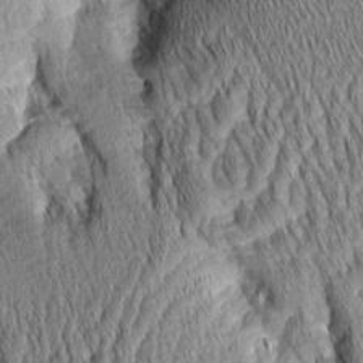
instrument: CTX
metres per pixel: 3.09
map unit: Aa
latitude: 6.1389
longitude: -129.4804
